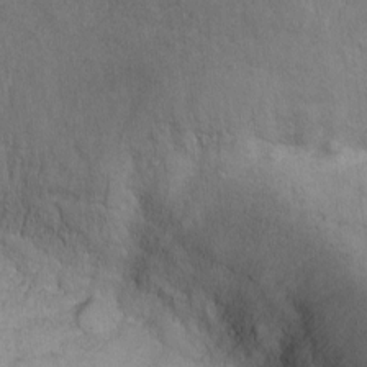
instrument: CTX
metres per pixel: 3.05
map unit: eHh
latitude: -8.9542
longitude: -67.9528
